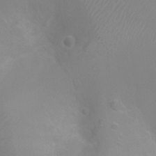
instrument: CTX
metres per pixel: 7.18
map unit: Ht
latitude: -4.1794
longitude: -25.0080
